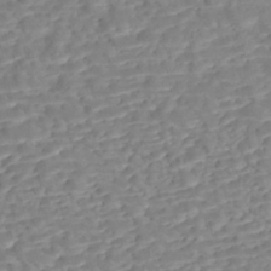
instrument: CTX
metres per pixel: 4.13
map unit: Nhe
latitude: -47.3509
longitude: -172.0255
